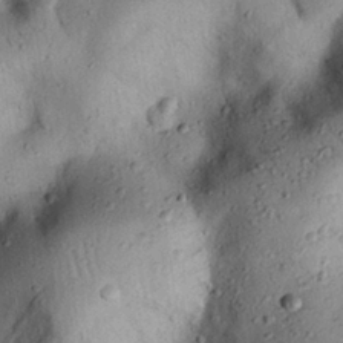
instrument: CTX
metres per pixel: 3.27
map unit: eHh
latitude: 25.4804
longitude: -75.8017
